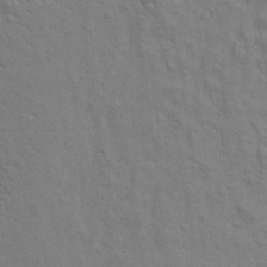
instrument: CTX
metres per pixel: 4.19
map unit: Aa
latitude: 21.1781
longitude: -140.6679
